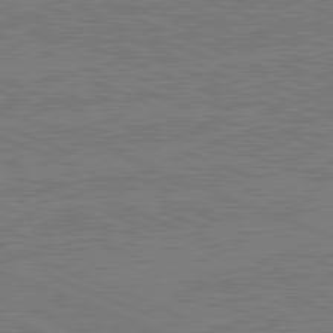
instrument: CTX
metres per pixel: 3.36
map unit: lApd
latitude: 82.3089
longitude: -156.4034
